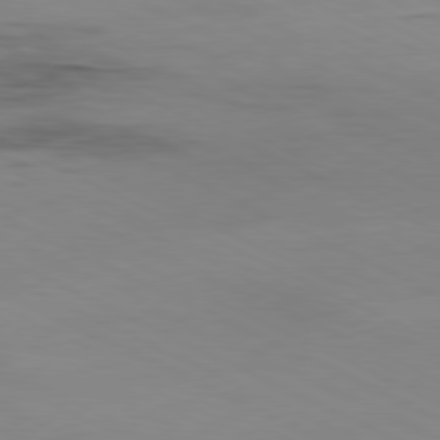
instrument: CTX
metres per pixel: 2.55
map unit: Ap
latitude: -81.2565
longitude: -94.6680
